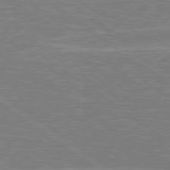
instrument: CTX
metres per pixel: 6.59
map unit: lApd
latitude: 79.1214
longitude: -161.3859
